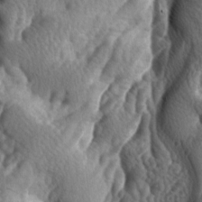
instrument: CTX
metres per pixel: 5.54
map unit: lAa
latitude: -4.9919
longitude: -124.3089
